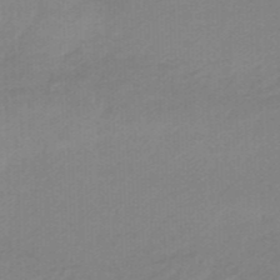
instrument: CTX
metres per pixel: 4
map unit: eHb
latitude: -46.6707
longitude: 89.3509
